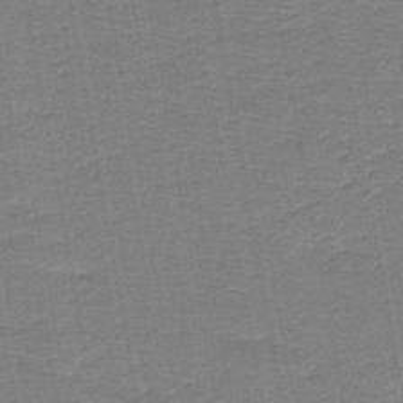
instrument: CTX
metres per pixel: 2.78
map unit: HNb
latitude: -48.6519
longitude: -42.7813
